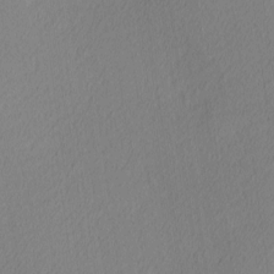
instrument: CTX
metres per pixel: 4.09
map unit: Ave
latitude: 3.4237
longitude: -114.9891
